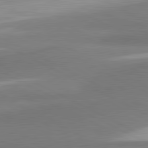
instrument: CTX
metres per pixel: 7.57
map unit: lApd
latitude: 81.1025
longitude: 167.9178
